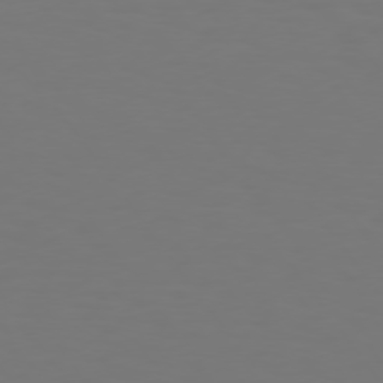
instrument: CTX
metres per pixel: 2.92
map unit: Hpe
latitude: 74.3467
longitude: -123.5749
